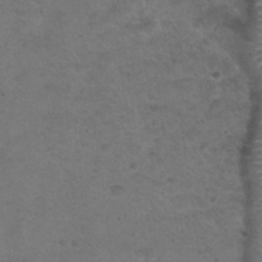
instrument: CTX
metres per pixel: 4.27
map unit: Nhu
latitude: 29.0836
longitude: -50.1011
